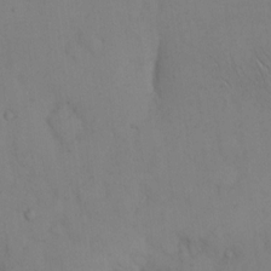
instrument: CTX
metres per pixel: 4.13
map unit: Hto
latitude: 13.4616
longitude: -61.7638
